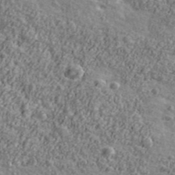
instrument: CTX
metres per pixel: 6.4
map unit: Ave
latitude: 42.6868
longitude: -111.4238
